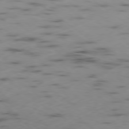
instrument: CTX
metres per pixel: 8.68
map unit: Ap
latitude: -79.0108
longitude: -73.3293
